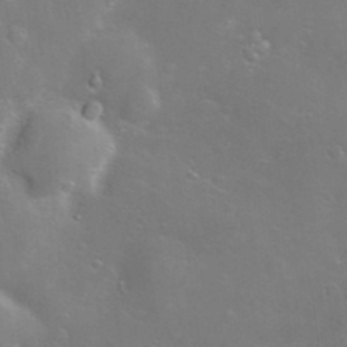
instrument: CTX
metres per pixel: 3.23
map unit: Hve
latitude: -10.8030
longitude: 175.1620
